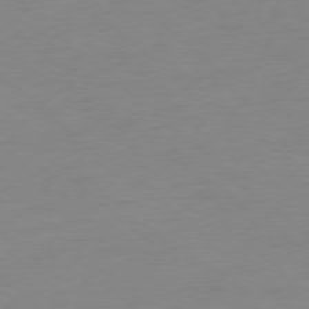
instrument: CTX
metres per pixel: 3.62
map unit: Ap
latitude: -78.1794
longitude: -69.6316
